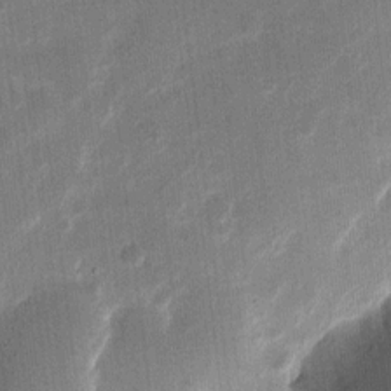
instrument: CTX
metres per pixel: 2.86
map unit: eHh
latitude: 11.6505
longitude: -68.5924
